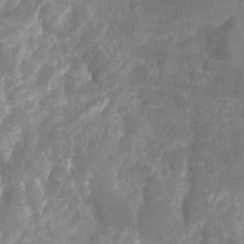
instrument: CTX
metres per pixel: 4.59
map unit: Nhu
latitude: -29.2754
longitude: -64.1200
